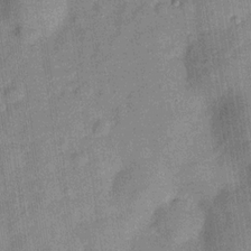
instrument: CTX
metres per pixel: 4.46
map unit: Hve
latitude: -29.2187
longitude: 94.0283
